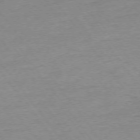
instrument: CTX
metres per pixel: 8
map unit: Ap
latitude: -74.7275
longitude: -84.6113
